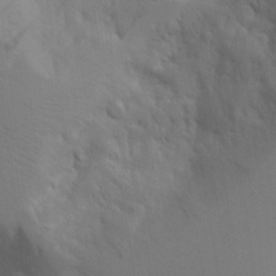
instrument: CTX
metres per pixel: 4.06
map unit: Aa
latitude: 21.4994
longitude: -124.5734
